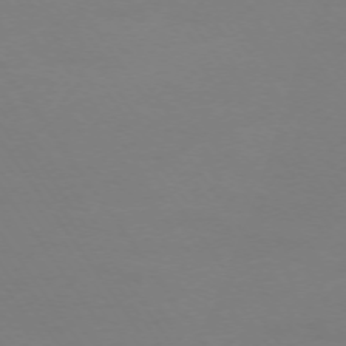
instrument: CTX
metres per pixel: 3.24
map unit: Ap
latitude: -74.0094
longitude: -72.7813
